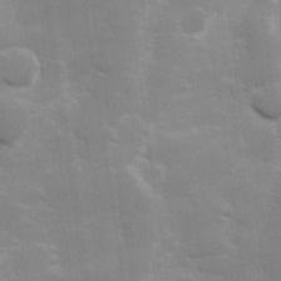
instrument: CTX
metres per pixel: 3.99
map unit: Hve
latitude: 31.0459
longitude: 149.8045
